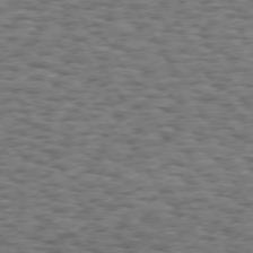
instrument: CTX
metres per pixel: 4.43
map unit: Hpe
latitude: 73.1215
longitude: -130.0822
